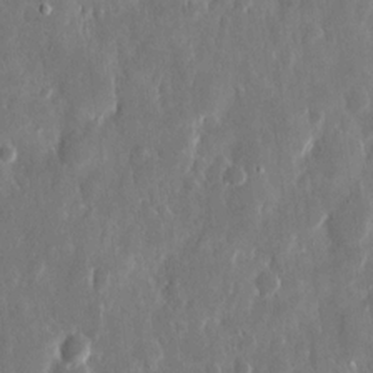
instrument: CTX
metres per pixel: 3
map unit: eHh
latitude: 13.1970
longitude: -72.4601
